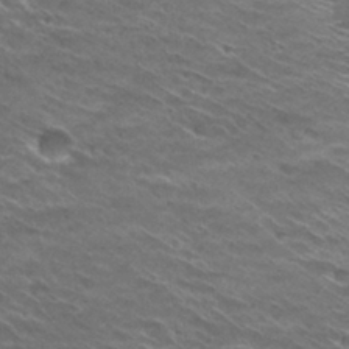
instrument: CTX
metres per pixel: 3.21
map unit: Hto
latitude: 29.8394
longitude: -44.1578
